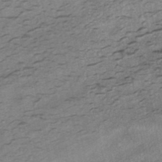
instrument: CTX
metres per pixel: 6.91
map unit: eHh
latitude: -42.9541
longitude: 120.3117
